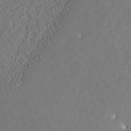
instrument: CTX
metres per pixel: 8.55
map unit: ANa
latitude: 43.6127
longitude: 29.9178
